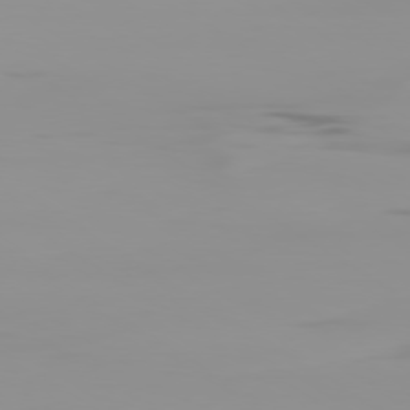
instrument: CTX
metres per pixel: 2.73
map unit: Ap
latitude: -79.7666
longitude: -94.4034
